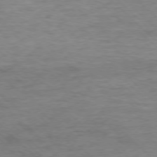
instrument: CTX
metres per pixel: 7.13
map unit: Ap
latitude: -77.8800
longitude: -88.8002
